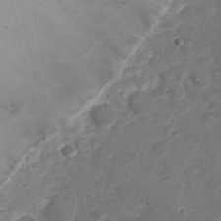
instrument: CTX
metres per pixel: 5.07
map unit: Nhu
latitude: 23.5182
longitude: -59.9717
